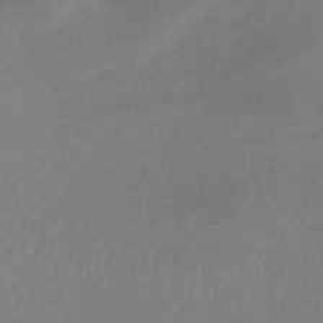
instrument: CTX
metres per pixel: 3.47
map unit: lHb
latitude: -34.5763
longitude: 68.2361
